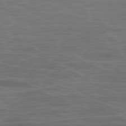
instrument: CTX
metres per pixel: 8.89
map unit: Ap
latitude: -79.4832
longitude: -78.2334
